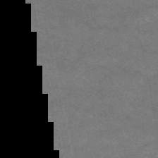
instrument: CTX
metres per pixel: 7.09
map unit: eAb
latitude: 47.7261
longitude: 124.8975
